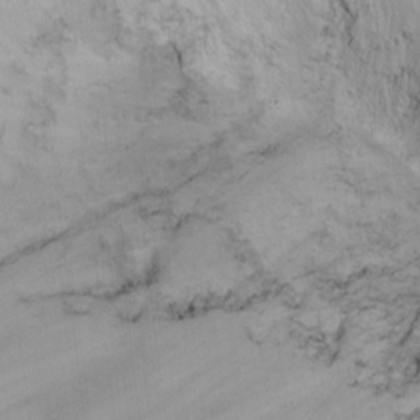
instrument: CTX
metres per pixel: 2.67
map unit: Nhu
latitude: -6.8408
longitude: -66.2333
